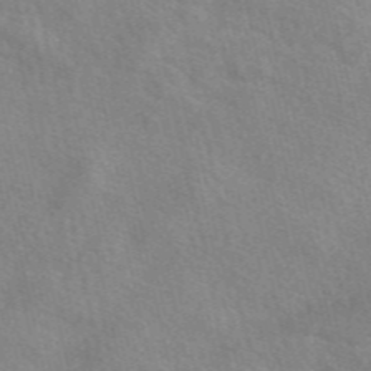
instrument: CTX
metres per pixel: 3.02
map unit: eAb
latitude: 49.8394
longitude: 120.2739
